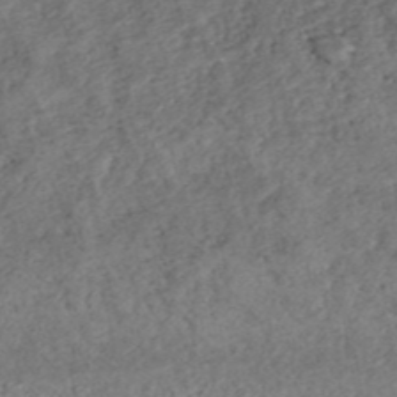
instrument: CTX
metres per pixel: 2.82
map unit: ANa
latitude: 42.6113
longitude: 18.2739
